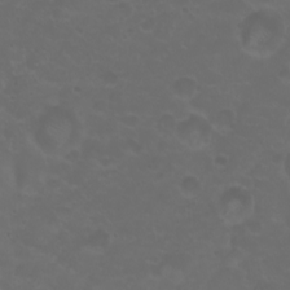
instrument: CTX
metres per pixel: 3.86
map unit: eHh
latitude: 0.8191
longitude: -54.6679
